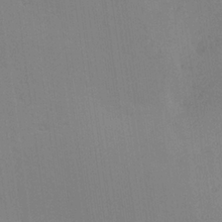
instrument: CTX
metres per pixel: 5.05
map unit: Hve
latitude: 26.1956
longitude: -91.2726
